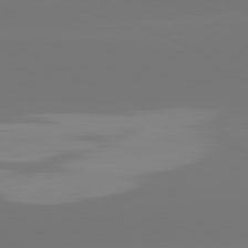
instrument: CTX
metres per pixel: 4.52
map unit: lApd
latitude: 81.5182
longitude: -148.5357
